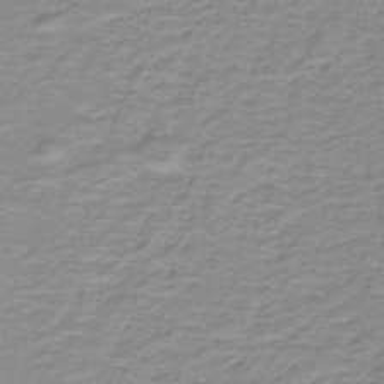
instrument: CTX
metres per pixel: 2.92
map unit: lHb
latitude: -44.1039
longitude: 56.4629
